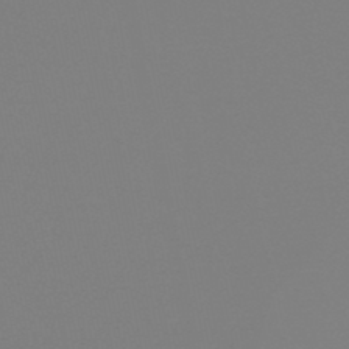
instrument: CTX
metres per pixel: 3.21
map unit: eHb
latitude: -49.0109
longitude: 86.5952
